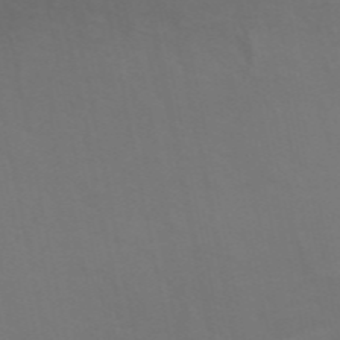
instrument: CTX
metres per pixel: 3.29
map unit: ANa
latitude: 49.6883
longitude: -71.7261
